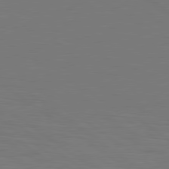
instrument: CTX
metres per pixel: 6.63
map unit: lApd
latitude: 79.7828
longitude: 162.1983
